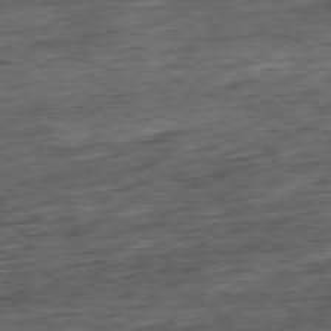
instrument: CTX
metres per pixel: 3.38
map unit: Hpe
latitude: -80.5385
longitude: 21.0864
